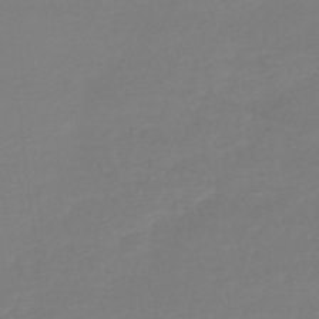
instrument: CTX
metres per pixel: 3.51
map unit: lHb
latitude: -46.5007
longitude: 65.5777
